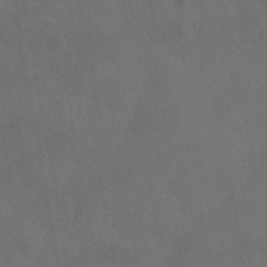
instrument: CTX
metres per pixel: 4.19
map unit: HNhu
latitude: -39.4644
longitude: 97.3699
